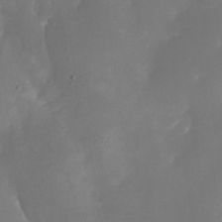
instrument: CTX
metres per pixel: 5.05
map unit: Nhu
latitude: -16.3307
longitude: -57.1592
